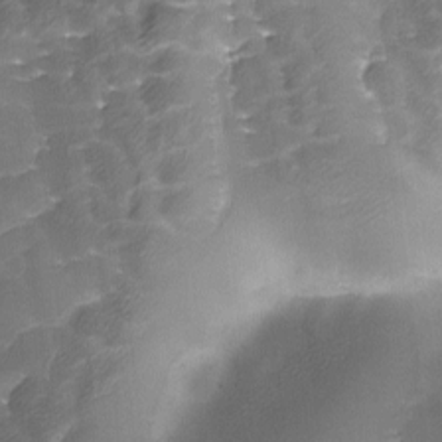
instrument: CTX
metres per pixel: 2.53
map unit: Ave
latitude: -8.5196
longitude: -122.7435
